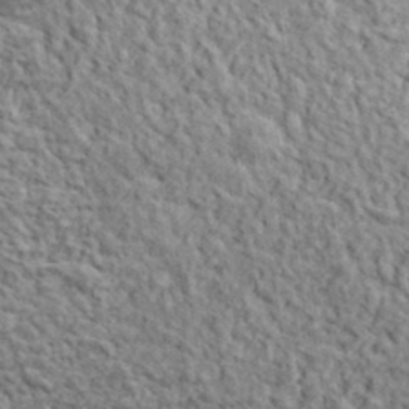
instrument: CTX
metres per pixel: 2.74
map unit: lHvf
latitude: 38.3467
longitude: -88.5357
